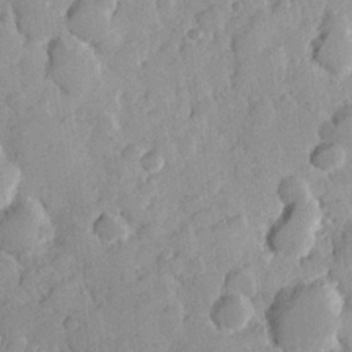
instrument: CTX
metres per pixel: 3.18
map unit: Hve
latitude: 23.8961
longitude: 149.1620
